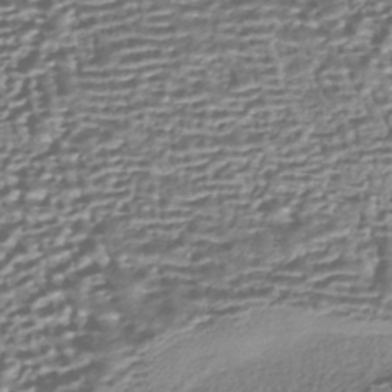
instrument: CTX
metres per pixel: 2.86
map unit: HNhu
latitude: -43.4643
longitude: 98.7463
